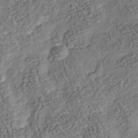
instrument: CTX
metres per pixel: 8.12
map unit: Nhu
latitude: -38.1984
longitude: -80.8569
